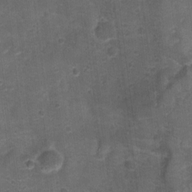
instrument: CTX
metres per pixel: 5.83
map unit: Nhu
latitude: 2.9702
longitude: -17.7260
